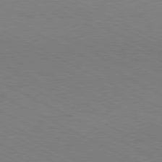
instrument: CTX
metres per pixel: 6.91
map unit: Hpe
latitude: -81.0298
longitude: 13.0298
